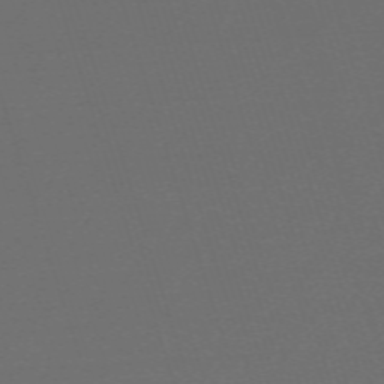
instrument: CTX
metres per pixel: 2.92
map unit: eHh
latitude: -63.9745
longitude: 52.5951
